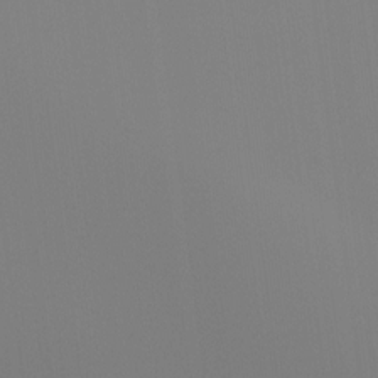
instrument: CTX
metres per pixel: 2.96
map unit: Ht
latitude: -16.0661
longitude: -48.2145
